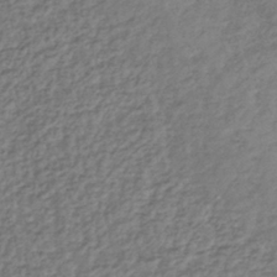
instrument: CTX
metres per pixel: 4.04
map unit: lHb
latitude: -36.8219
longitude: 68.3495
